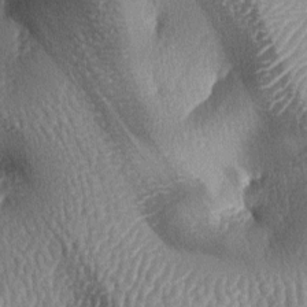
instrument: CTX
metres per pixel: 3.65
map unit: lAa
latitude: -6.1417
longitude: -127.2159
